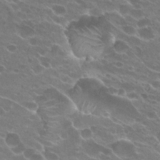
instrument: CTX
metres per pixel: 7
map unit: Hto
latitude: 25.0647
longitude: -37.0270
